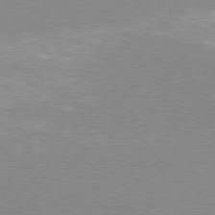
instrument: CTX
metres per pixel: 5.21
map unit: Hpe
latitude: 77.2159
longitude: -131.8017
